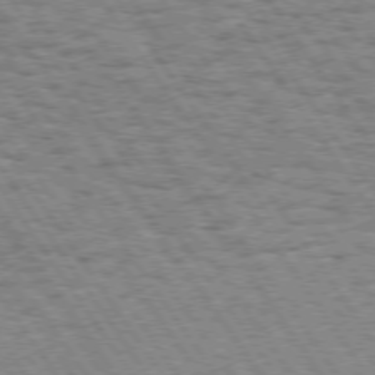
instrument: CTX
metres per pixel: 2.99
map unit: Hpe
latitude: 73.5560
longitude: -139.1025
